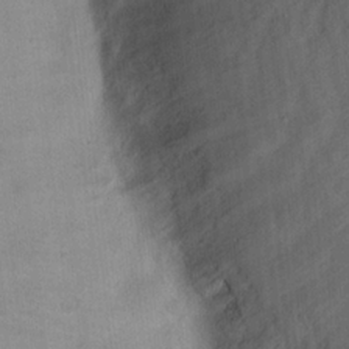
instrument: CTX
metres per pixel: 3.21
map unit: Hto
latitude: 16.8947
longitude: -38.9514
